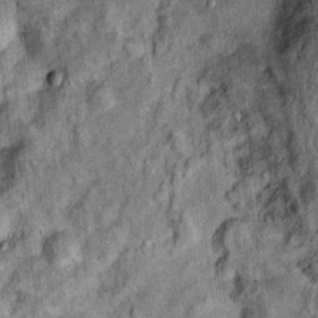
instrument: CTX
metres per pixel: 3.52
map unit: Hto
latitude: 14.4034
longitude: -35.6127
